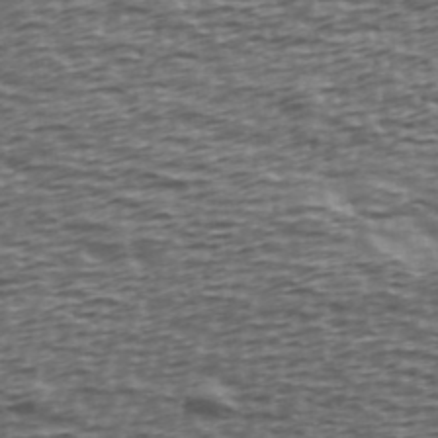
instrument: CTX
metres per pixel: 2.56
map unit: Ave
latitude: 39.9906
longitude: -113.0080
